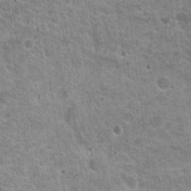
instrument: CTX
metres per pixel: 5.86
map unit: Nhu
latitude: 17.9528
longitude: -31.2348
